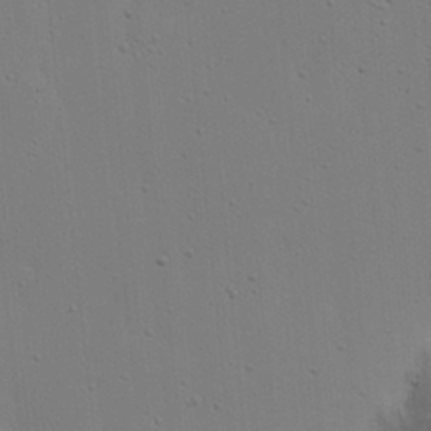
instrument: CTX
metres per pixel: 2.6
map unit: eHh
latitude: 19.8205
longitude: -72.8569
